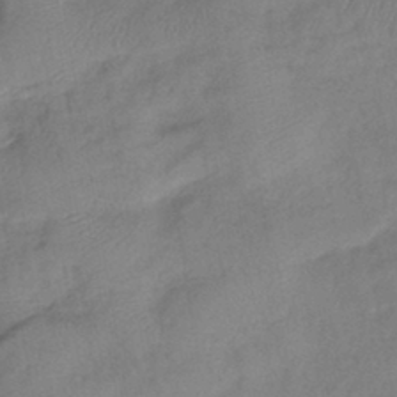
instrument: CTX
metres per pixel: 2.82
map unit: lHb
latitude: -41.0864
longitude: 78.1983
